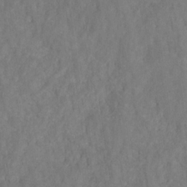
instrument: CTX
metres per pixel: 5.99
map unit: HNhu
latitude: -28.7274
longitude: 73.3320
